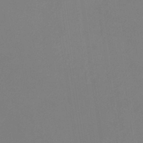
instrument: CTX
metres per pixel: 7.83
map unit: eHb
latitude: -38.2362
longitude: 75.1432
